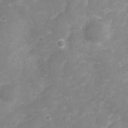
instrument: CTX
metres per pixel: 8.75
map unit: Nhu
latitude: 4.6679
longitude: -17.3104
